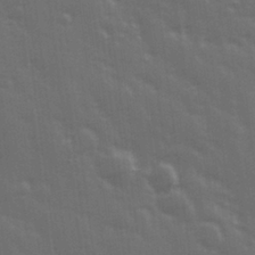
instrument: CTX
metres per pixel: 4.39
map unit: Hve
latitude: 26.7813
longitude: 146.5573
